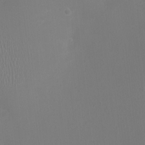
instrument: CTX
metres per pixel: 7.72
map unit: Ht
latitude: -1.2754
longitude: -16.2334
